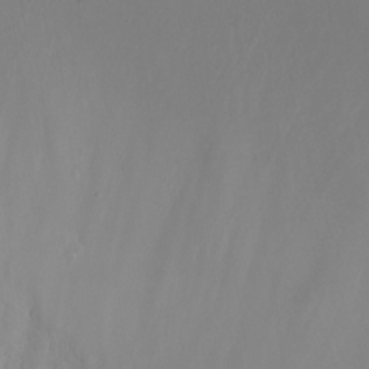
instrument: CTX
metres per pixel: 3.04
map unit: eHh
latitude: -3.5021
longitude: -76.1766
